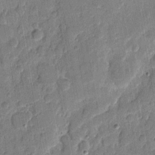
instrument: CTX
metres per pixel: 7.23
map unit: eHh
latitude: 9.2726
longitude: -66.4979
